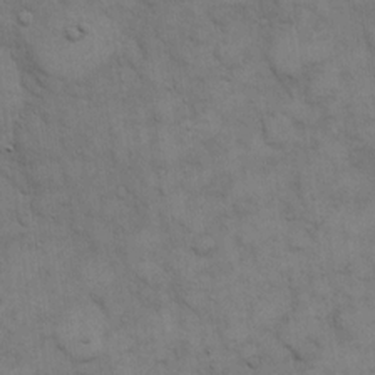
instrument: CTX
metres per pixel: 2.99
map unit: eHh
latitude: 15.9717
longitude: -66.5167
